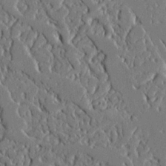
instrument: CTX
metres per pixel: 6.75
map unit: Ave
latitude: 23.2915
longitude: -129.4237
